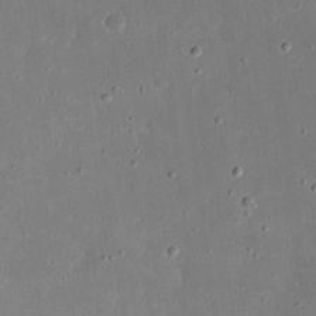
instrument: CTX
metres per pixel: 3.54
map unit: eHh
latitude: 16.9892
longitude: -72.6869
